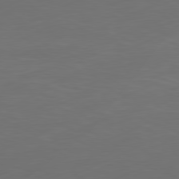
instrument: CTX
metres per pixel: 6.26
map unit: Ap
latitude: -81.4833
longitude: -85.1403
